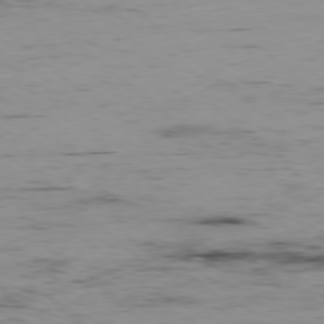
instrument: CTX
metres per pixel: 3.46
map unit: Hpe
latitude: -78.3117
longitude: 12.7841
